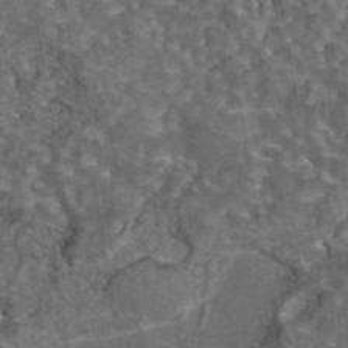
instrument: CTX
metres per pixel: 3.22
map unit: eAb
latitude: 43.7261
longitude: 107.3699
